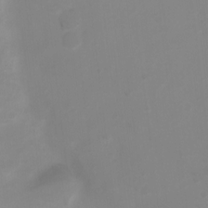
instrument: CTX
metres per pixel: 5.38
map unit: Ht
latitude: 2.6112
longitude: -22.7813
